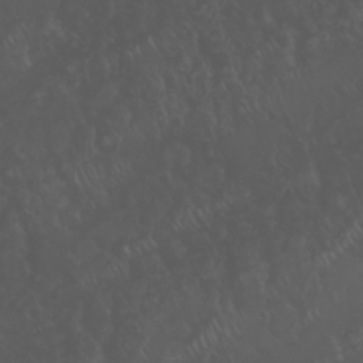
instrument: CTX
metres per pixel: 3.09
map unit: Nhu
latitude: 22.8758
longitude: -64.7057
